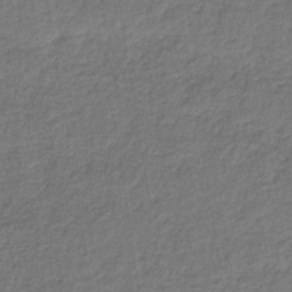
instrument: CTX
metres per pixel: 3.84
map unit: lHb
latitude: -35.5399
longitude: 62.5762
